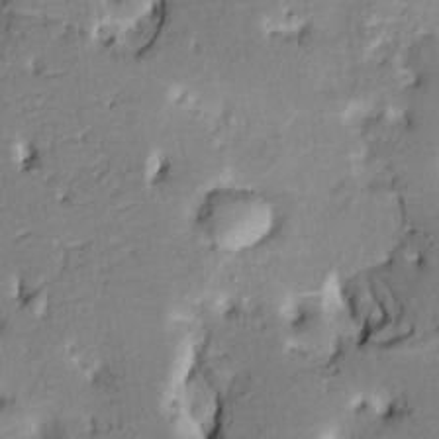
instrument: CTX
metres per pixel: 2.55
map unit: HNhu
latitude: 8.1767
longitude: -2.9513
